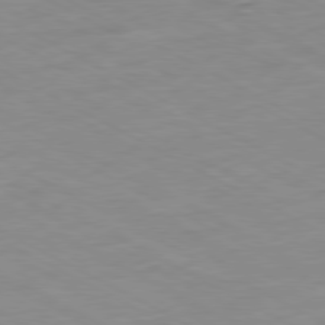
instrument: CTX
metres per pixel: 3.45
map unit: Ap
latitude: -80.6708
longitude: -92.6490
